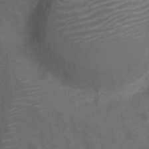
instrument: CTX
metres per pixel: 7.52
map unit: Nve
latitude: -20.0472
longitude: 106.3118
